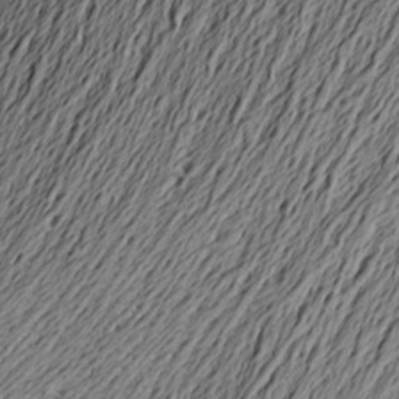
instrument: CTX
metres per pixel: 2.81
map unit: Aa
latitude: 20.6869
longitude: -149.2159
